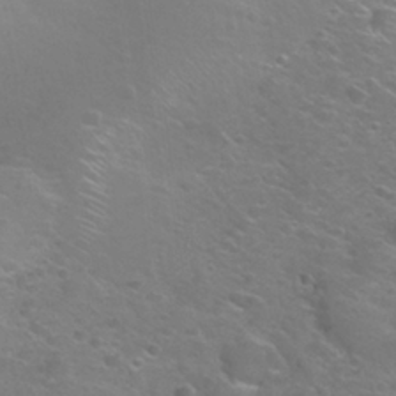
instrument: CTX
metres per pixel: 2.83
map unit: Nhu
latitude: 26.3089
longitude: -51.5749
